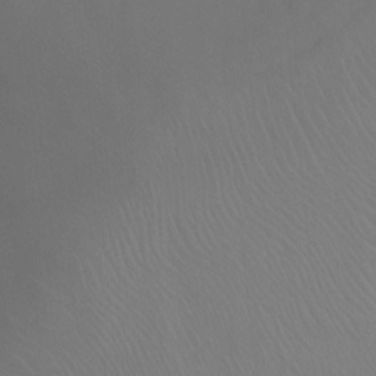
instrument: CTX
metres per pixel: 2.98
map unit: Ht
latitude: -0.8408
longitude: -16.5168
